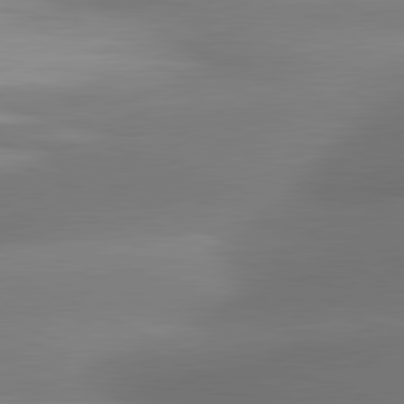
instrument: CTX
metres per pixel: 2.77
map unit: lApd
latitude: 81.3293
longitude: 130.9541
